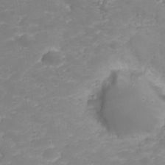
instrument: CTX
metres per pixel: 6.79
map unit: Nhu
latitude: 23.3671
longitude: -60.3467
